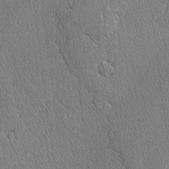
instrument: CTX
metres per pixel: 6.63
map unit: lAvf
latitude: -3.9367
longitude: -108.5356
